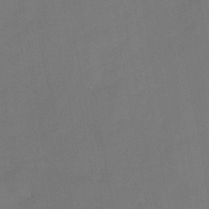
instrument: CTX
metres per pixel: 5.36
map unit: HNb
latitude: -44.5007
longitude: -38.6679
